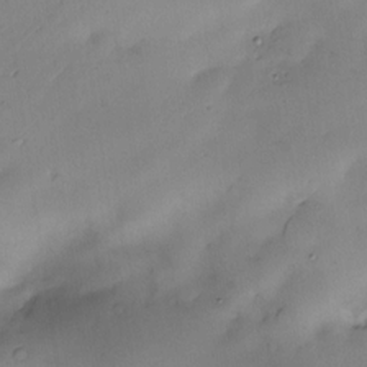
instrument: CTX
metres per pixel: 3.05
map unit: Nve
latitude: -22.5574
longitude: -138.2711
